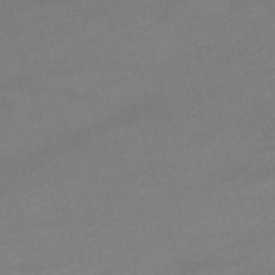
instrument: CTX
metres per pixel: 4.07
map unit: lHb
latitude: -46.8975
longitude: 63.3509
